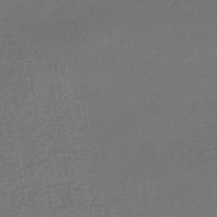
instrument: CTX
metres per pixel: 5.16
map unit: HNhu
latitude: -42.4440
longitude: 95.7288
